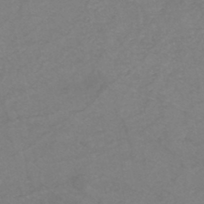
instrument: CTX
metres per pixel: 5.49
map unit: eHh
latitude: -45.0109
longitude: -30.3845
